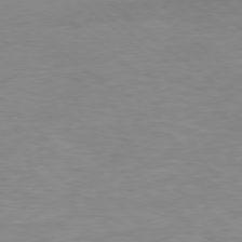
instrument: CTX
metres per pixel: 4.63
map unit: Ap
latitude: -78.3684
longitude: -87.5182
